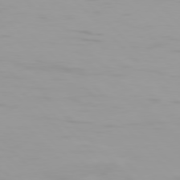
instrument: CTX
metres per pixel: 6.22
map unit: Hpe
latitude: 77.6316
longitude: -166.8002
